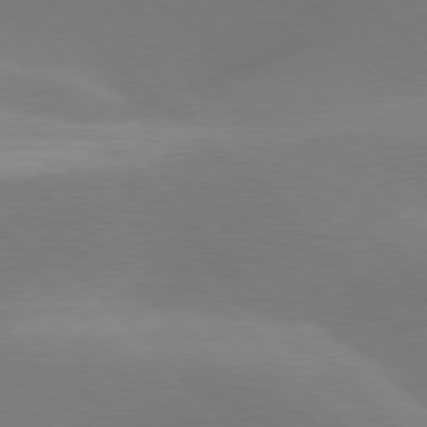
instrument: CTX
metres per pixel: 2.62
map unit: lApd
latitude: 77.7449
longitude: -50.3278
